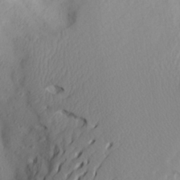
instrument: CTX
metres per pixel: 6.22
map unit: Aa
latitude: 24.1955
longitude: -147.5938
